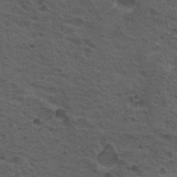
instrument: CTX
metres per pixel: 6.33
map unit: Hto
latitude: 19.5560
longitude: -32.2523
